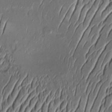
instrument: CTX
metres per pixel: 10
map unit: Aa
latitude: 9.1214
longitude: -131.8206
